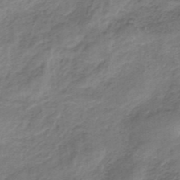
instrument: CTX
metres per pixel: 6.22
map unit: HNb
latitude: -34.1417
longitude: 60.3873
